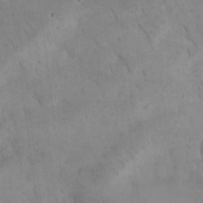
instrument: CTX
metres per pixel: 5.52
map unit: eHh
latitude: 24.4978
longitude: -64.6113
